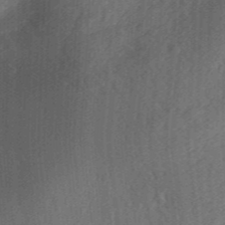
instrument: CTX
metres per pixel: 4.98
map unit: Aa
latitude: 30.3657
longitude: -141.8961
